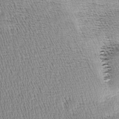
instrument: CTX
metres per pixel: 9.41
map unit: Nhu
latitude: -6.5007
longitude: -152.6302
